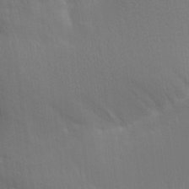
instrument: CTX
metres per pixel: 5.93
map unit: Aa
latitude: 14.9514
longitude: -147.4238
